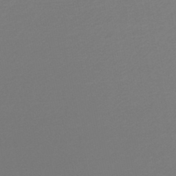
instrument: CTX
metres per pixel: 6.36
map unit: lHb
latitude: -46.9164
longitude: 66.3684
